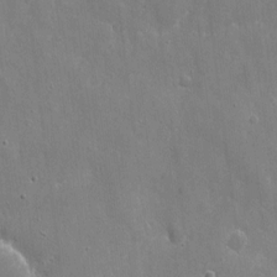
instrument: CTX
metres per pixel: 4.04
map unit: eHh
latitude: 9.5182
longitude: -70.3656
